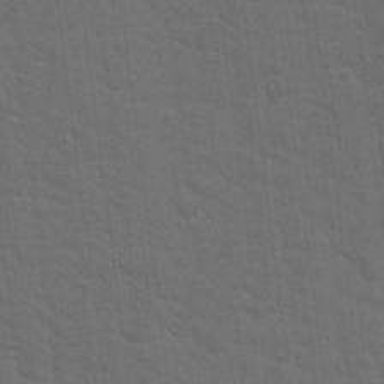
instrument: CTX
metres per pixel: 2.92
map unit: Hto
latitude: 15.9528
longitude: -38.1011
